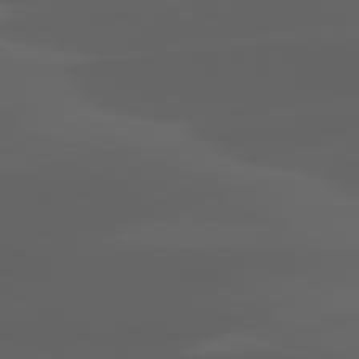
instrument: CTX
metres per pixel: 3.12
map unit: lApd
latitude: 80.2145
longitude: -92.3845
